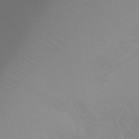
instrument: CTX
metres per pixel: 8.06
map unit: Ht
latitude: -7.0486
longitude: -20.1956
